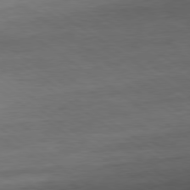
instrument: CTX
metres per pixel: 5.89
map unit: Ap
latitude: -80.5385
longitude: -80.2145
